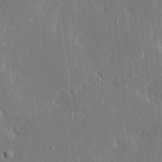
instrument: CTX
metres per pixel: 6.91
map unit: Ave
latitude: 17.1025
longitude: -139.9339
